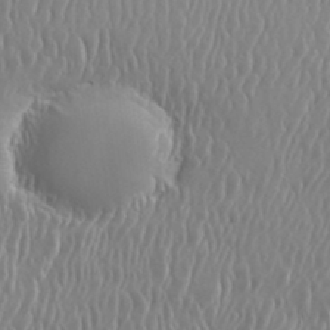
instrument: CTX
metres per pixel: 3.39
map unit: eHh
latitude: 33.9528
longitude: -132.9703
